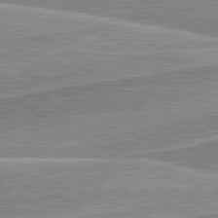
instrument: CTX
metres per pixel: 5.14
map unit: lApd
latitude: 82.1766
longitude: 139.5588
